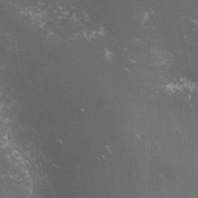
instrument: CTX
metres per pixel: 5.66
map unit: lHvf
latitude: -13.1809
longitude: -100.9703
